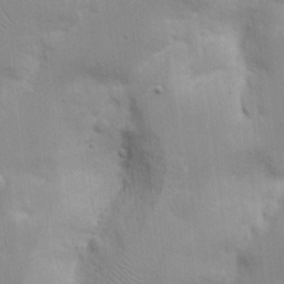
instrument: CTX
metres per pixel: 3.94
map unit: Nhu
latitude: 18.0255
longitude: -73.8206
